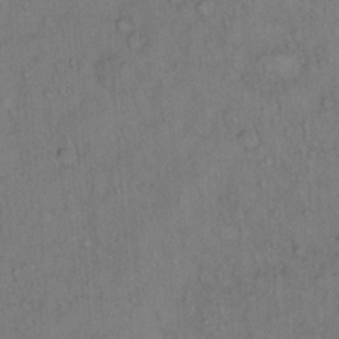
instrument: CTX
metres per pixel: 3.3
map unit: Hto
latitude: 12.9703
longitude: -57.1403
